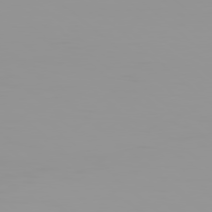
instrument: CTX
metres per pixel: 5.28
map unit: Hpe
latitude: 77.8394
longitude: -142.5357
